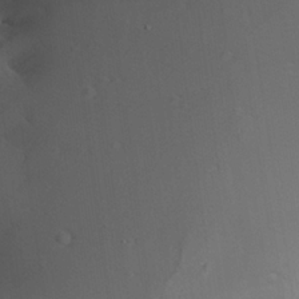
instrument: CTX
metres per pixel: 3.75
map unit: Aa
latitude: 24.4223
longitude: -136.4601
